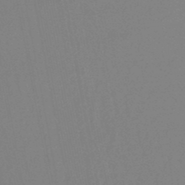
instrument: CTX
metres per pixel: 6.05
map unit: lHb
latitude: -48.9353
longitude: 69.3509
